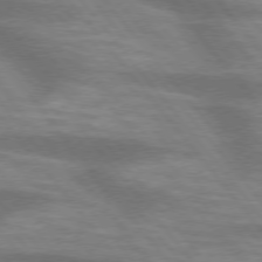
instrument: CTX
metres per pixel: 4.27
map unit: lApd
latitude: 75.1781
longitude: -58.2334
